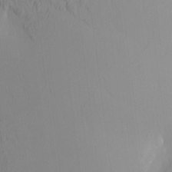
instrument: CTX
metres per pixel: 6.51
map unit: eHh
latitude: -3.6721
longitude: 16.2551
